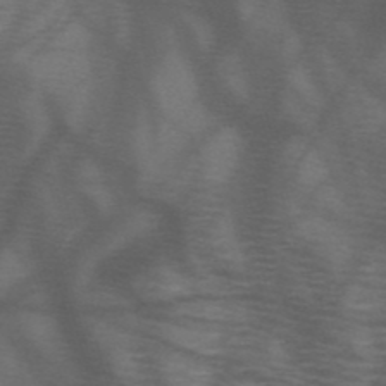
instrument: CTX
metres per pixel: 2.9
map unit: HNb
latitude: -50.2550
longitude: -46.3468
